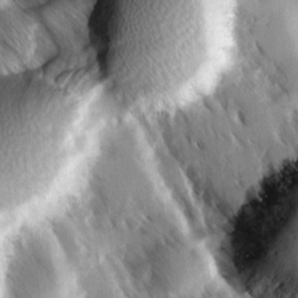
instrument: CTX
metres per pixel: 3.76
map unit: Ave
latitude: 8.7813
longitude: -104.3845
